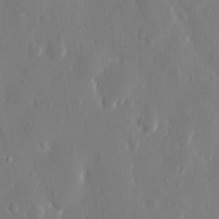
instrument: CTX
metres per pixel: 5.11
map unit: eHh
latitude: 12.7813
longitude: -71.4048
